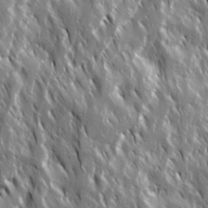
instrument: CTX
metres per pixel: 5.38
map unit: Ave
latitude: 15.1970
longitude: -133.6883
